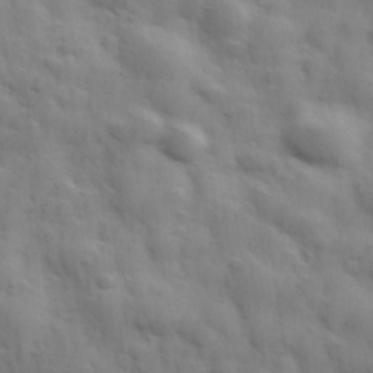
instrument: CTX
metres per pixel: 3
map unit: Hve
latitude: 31.4049
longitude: 150.5763
